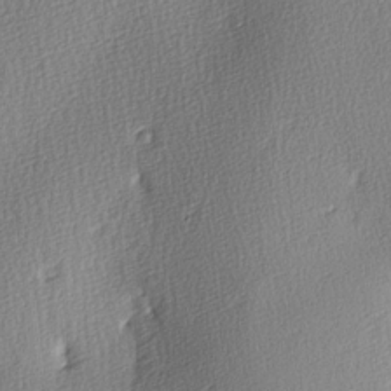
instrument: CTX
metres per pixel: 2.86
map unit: Ave
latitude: 3.4615
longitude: -111.9717
